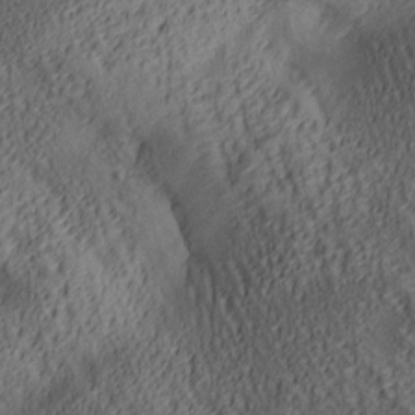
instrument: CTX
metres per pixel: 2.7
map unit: lAa
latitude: 5.4426
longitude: -116.9136
